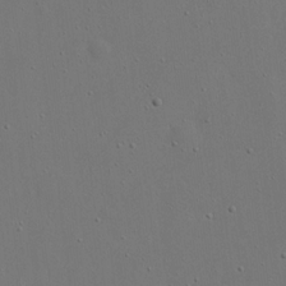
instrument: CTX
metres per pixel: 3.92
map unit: eHh
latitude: 17.7828
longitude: -71.1592
